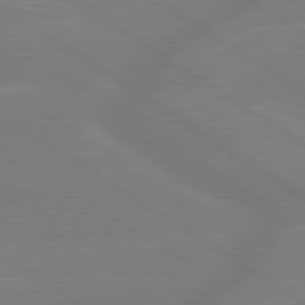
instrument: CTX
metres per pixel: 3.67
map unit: lApd
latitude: 79.5371
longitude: -143.0459
